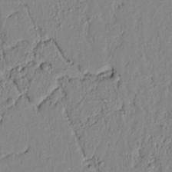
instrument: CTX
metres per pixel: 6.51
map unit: lAvf
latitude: 6.8569
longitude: 165.4266
